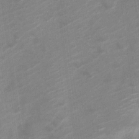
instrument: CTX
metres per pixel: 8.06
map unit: Nve
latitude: -19.7667
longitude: 107.4266
